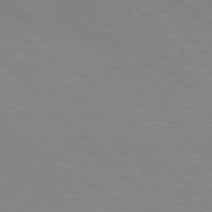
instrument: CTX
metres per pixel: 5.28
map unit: Hpe
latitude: 76.6301
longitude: -155.7072
